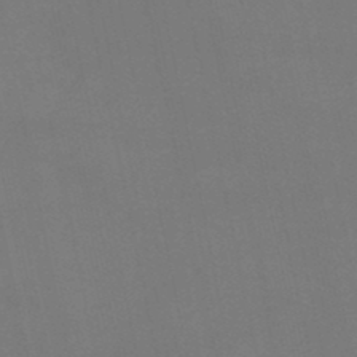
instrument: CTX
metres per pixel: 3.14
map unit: lHb
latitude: -47.1053
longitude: 61.3699
